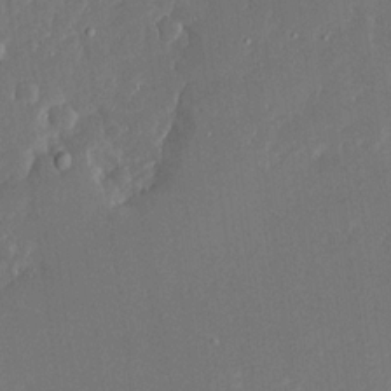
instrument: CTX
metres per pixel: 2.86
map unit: Ave
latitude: 17.0458
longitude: -140.4034
